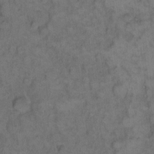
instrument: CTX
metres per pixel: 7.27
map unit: eHh
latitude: 12.1578
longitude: -64.1011
